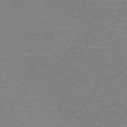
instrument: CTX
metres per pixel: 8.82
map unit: Nve
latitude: -59.2942
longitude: 60.3117
